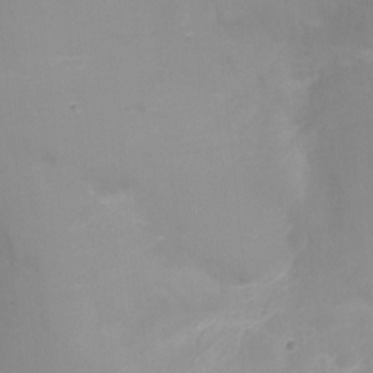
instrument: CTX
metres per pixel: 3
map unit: Ht
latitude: -17.9178
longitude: -46.3468
